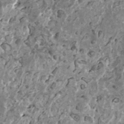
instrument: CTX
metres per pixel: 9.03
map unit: HNhu
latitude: 0.8946
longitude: 6.1228
